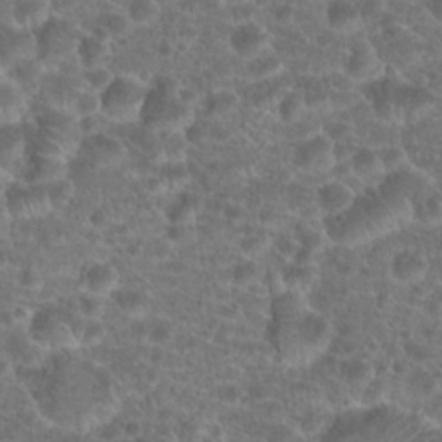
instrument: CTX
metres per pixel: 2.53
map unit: Hto
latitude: 19.2537
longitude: -40.9702
